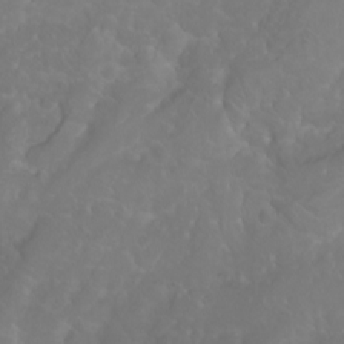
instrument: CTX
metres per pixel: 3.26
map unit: eHh
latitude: 0.9324
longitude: -55.6505
